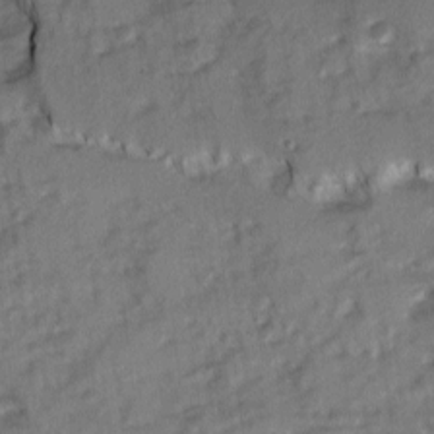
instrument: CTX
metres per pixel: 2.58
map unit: Ave
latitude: 1.4426
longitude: -110.0255
